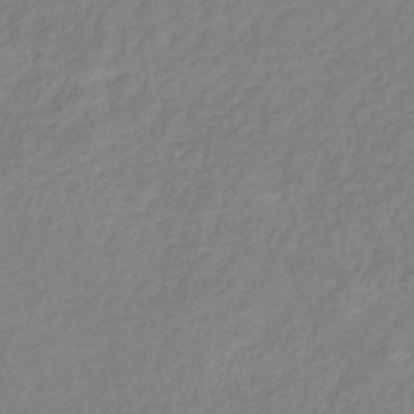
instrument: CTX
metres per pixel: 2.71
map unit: eHb
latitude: -40.8975
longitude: 81.6155
